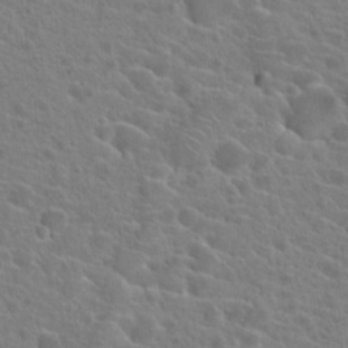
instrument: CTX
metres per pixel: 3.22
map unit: Hto
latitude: 21.5182
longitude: -39.5938
